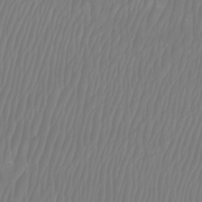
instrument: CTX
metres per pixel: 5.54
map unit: Htu
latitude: -8.5952
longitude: -74.7246
